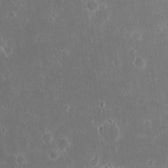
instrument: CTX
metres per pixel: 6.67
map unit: eHh
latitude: 16.8380
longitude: -73.3104
